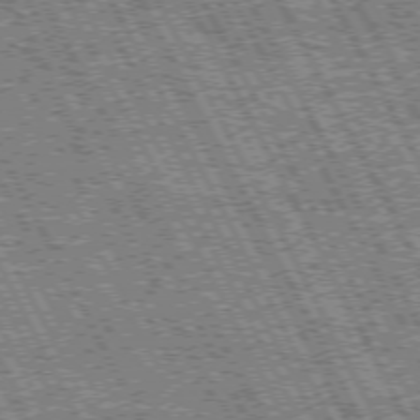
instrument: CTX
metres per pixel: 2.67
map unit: Hpe
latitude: 72.0822
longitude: -124.4601
